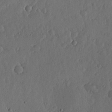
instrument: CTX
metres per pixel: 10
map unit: lHvf
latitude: 19.5749
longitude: -115.7638
